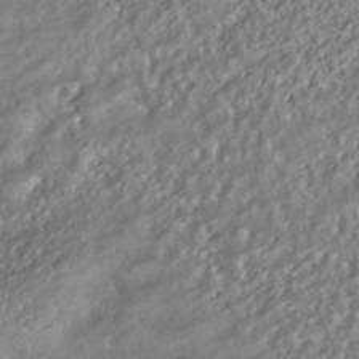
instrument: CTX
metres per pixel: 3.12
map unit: HNhu
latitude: -42.0661
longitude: 103.4643
